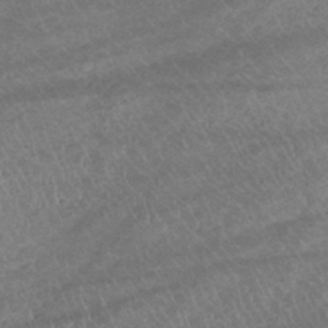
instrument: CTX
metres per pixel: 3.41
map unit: eHb
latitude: -33.2943
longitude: 67.8422
